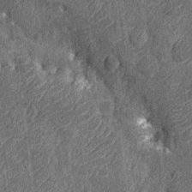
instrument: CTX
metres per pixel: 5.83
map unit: Nhu
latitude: -12.2173
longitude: -22.6301
